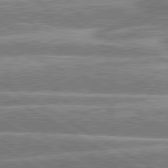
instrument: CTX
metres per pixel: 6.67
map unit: lApd
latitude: 80.6113
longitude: -130.9325
